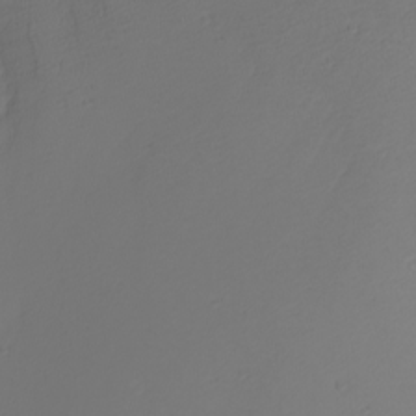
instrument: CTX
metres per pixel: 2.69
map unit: Nhu
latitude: -7.3698
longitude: -95.4616
